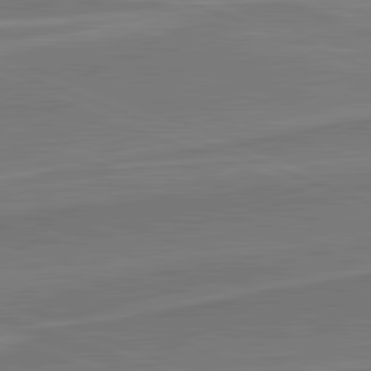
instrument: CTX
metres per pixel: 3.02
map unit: lApd
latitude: 82.1955
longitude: 140.6140
